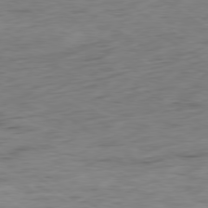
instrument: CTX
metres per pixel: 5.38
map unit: Hpe
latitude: -79.2187
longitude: 10.5385
